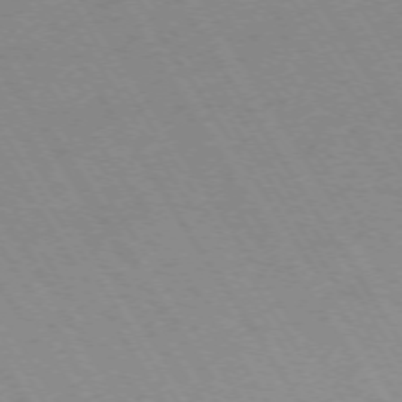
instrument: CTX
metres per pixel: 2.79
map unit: Ap
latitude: -73.5966
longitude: -71.8583
